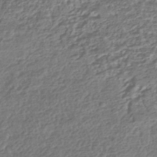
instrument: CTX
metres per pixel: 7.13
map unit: HNhu
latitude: -43.0675
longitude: 107.3132
